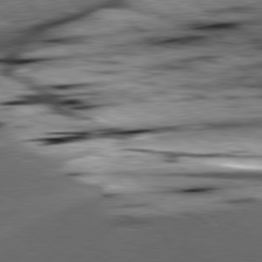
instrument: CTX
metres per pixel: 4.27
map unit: lApd
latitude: 79.3293
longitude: -49.0269
